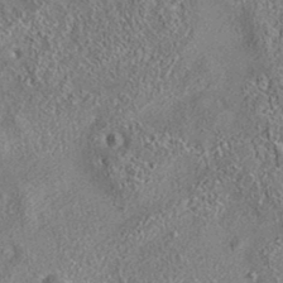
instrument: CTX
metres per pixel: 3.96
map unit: eAb
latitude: 35.7449
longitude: 113.5210
